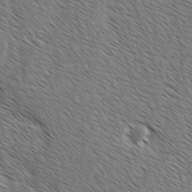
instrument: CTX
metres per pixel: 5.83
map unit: lAvf
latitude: -2.2928
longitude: -113.4615
